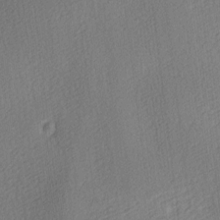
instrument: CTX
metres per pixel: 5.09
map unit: lAa
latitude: 3.8016
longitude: -112.2900
